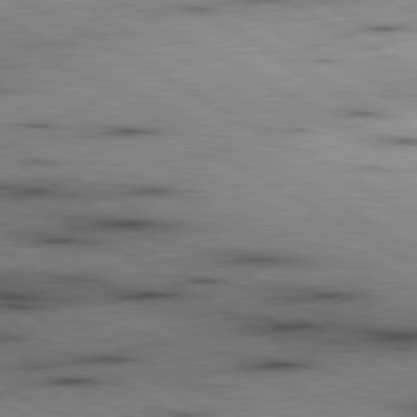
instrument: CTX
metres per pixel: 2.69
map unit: lApd
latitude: 80.0444
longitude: 162.5951
